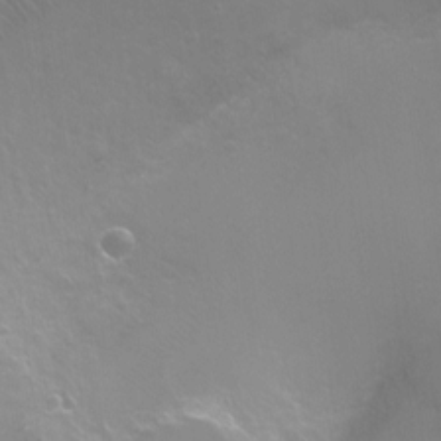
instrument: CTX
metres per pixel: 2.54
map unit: Ht
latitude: -5.5966
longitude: -28.4223
